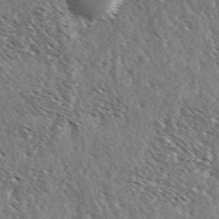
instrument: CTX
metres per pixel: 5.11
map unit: Ave
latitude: 36.8758
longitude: -110.1956
